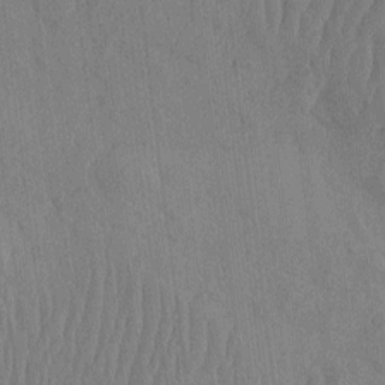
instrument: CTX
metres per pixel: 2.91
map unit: HNhu
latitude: -3.5210
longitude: 14.6141
